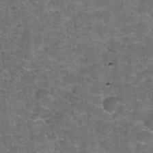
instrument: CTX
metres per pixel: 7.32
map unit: Hto
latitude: 34.5734
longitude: -52.9325
